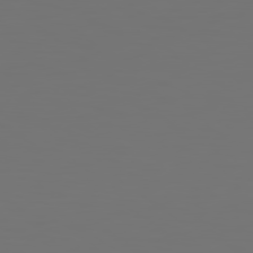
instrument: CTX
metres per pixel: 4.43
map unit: Hpe
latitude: 78.9892
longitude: -139.7827
